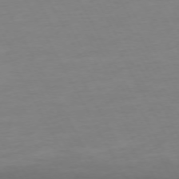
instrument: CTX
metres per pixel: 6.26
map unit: Ap
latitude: -74.2929
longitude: -69.4993
